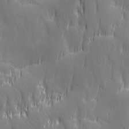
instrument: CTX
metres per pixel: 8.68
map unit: Ave
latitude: 2.3467
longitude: -113.3859
